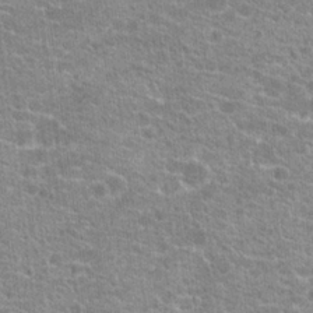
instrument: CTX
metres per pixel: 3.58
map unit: Hto
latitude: 21.1214
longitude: -42.6680
